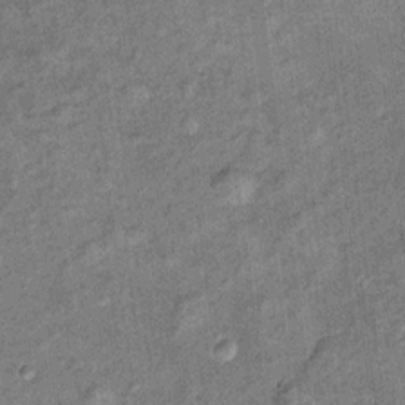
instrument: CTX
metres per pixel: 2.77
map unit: Ht
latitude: 11.0836
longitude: -39.1970
